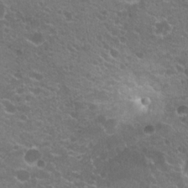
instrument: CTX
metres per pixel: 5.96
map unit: Hto
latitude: 20.7624
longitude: -34.6679
